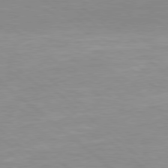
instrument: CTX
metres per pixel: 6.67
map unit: Hpe
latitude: 78.1578
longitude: -141.2725
